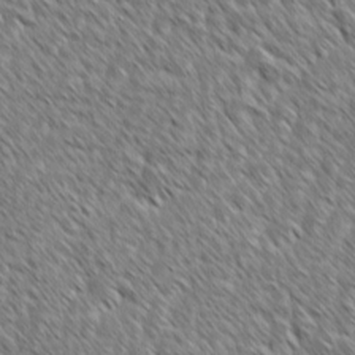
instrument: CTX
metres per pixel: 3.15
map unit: lAvf
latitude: -2.1794
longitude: -114.8002
